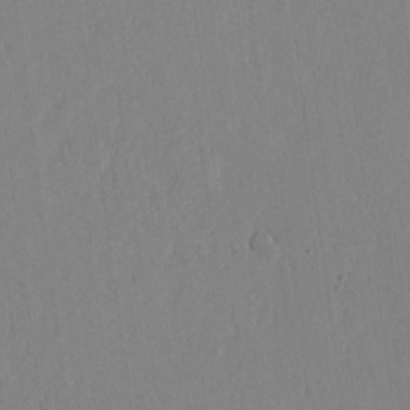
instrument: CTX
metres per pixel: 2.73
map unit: lHvf
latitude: 18.4223
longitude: -115.3103
